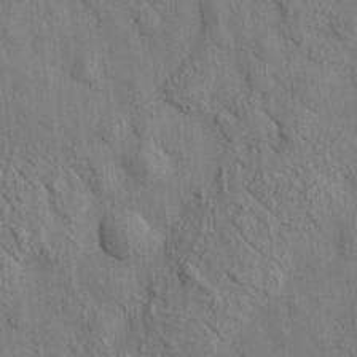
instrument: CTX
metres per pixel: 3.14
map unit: HNhu
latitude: 12.2334
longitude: 10.1795
